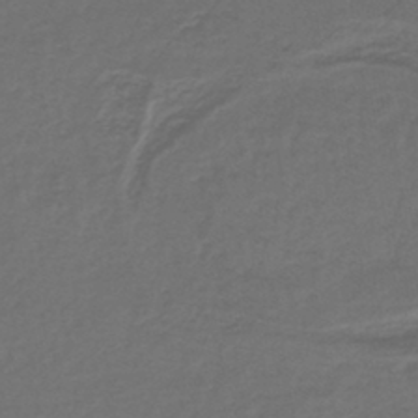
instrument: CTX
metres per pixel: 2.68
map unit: lHb
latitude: -42.6518
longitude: 61.8800
